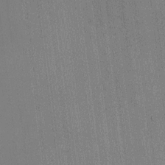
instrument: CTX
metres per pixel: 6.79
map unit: HNhu
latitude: 8.8569
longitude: 15.4077
